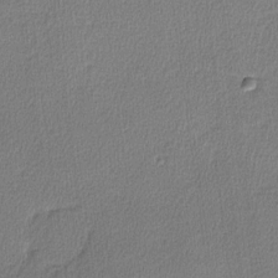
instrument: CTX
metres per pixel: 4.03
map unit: lHvf
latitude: -11.4077
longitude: -99.2914
